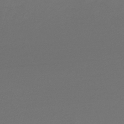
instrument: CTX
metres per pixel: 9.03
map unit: lHb
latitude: -47.0675
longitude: 66.3873
